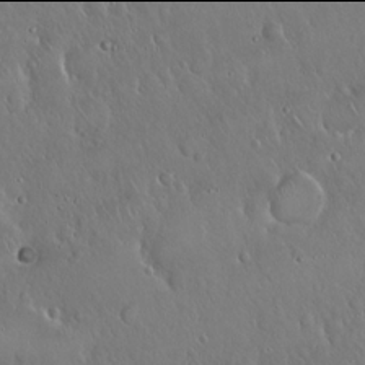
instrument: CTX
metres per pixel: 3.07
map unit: Hto
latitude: 17.9906
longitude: -58.3278
